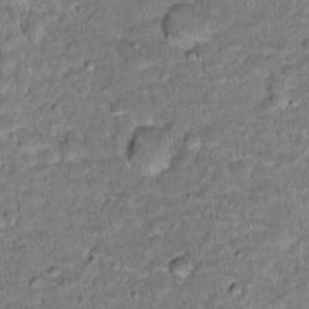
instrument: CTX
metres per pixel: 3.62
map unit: Hto
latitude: 16.5357
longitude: -35.8772
